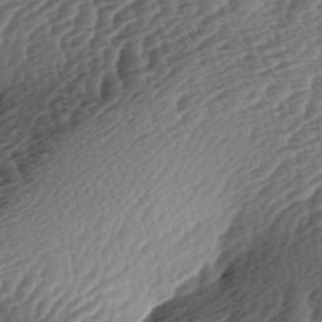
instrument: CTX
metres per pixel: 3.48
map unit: lAa
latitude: -3.9556
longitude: -126.8569
